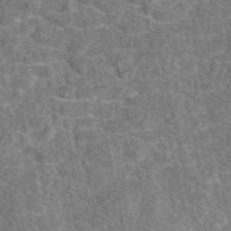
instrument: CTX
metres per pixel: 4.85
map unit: eAb
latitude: 49.9528
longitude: 118.8030
